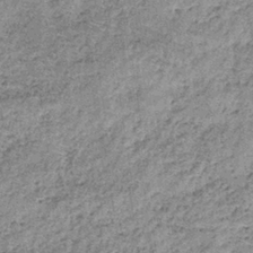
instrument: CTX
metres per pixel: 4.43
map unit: lHb
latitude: -36.2550
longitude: 64.8786
